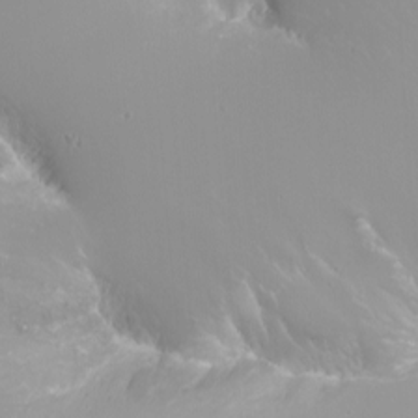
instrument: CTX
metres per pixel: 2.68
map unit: Nhu
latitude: -7.5210
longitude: -71.5182
